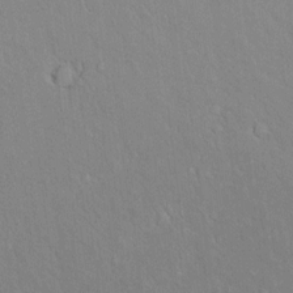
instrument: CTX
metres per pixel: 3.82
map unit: lAvf
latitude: 8.4601
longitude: 168.3495
